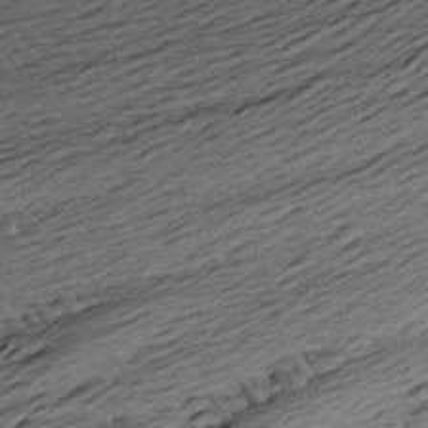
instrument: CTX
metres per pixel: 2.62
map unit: Aa
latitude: 17.9717
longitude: -144.3278
